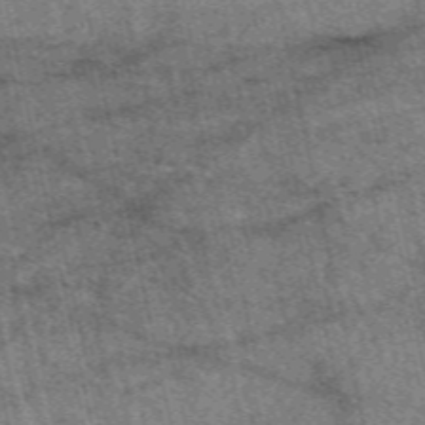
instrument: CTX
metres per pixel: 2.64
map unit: eAb
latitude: 51.5371
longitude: 114.3117
